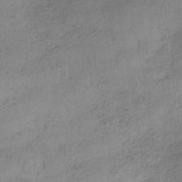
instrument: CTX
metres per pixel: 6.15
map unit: HNhu
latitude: -40.1795
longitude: 96.9164
